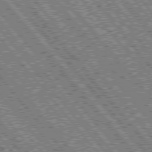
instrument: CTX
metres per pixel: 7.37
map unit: Hpe
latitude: 76.3845
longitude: -170.4412
